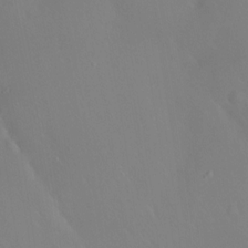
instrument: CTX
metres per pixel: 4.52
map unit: Htu
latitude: -15.6911
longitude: -47.3104
